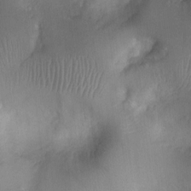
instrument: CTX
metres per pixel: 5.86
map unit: Ht
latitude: -6.4629
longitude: -21.6316
